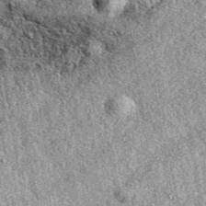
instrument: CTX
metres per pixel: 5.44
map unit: eAb
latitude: 39.2348
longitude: 110.6707
